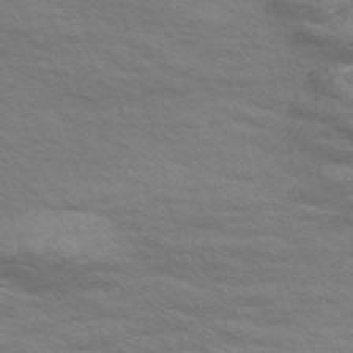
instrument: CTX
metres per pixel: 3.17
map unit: Nve
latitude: -57.7288
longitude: 54.4062
